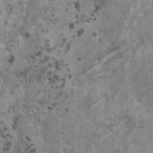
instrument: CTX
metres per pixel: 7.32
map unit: HNhu
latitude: 0.5923
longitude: 4.5196
